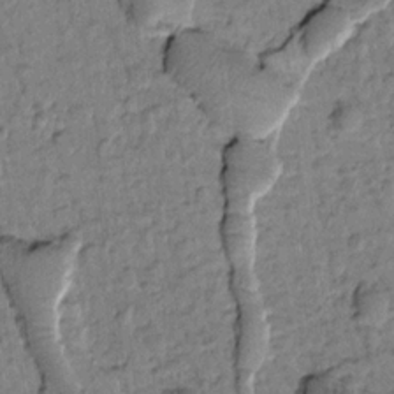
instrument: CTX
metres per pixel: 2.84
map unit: Htu
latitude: -2.3684
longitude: 173.0108
